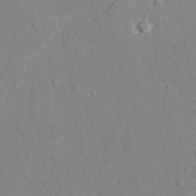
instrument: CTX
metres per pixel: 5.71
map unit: lAvf
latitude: 27.1403
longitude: -109.2537
